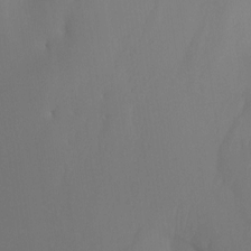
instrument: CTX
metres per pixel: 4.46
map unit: Ht
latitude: -7.4454
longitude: -32.1389
